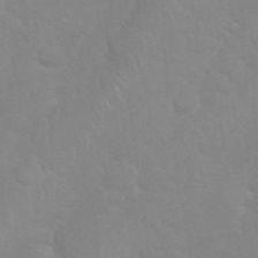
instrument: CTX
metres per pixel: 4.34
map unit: Nhu
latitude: 26.7813
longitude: -61.4048
